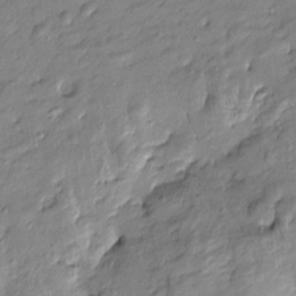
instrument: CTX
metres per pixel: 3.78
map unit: Htu
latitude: -8.8408
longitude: 177.1998
